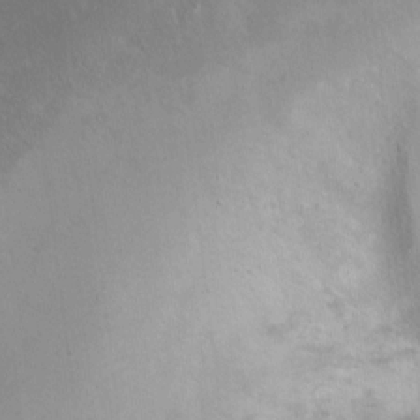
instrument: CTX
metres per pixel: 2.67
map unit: Ht
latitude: 0.9136
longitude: -37.4805
